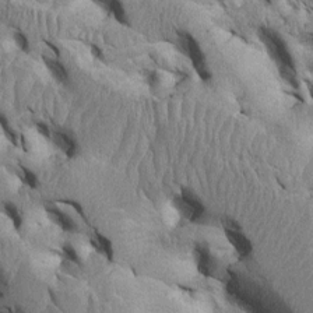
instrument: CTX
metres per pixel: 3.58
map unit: Htu
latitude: -3.5966
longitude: 149.8234
